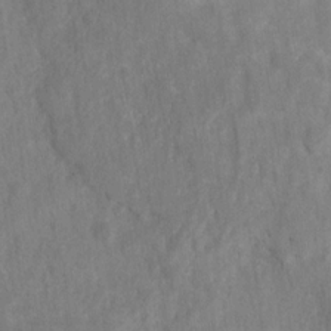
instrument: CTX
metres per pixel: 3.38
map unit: HNhu
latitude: -28.4818
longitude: 72.9541
